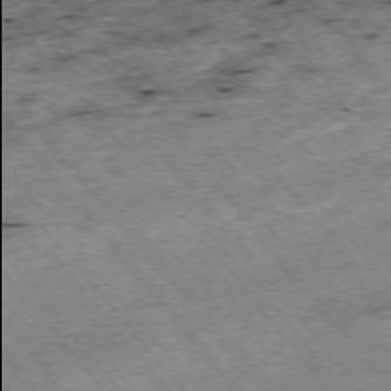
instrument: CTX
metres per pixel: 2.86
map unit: Hpe
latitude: -75.5211
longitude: -17.9906
